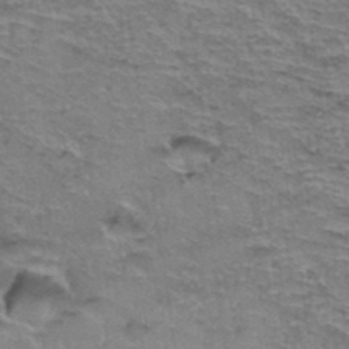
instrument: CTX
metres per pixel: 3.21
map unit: Hto
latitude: 36.8758
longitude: -43.4238
